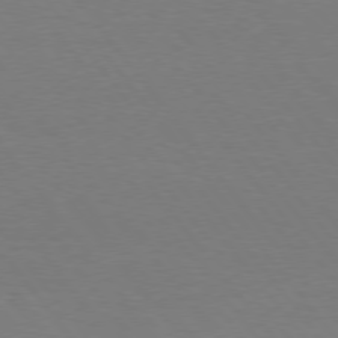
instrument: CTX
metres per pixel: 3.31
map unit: Hpe
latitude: 75.4804
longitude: -144.3278
